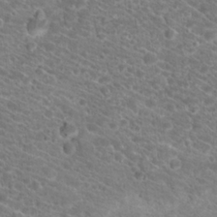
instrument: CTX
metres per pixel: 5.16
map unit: Hto
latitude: 20.2523
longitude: -38.5546
